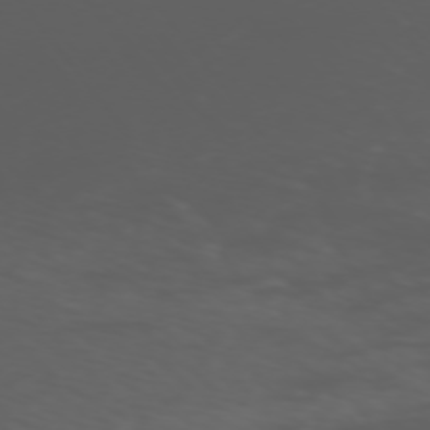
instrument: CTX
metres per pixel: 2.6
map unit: Ap
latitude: -75.8045
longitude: -67.6882
